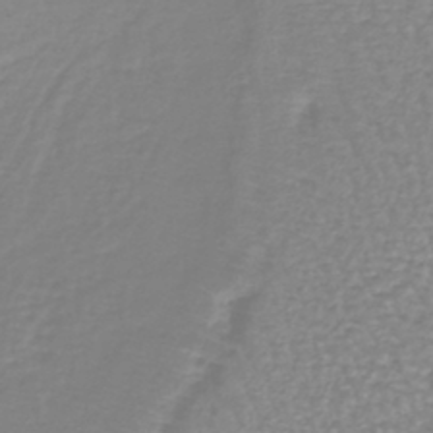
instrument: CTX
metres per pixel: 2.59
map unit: lHb
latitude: -40.5763
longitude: 64.6141
